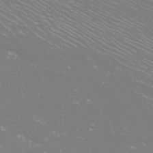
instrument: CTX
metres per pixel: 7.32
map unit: Nhu
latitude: -11.6722
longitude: -63.2726
